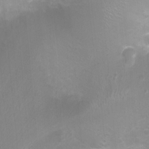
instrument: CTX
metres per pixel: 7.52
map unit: Ht
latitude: -0.7653
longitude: -17.4804
